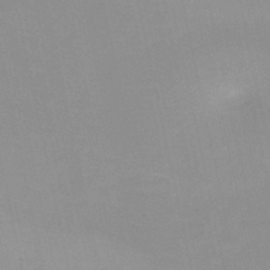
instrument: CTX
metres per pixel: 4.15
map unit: HNb
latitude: -48.1417
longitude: -43.6127
